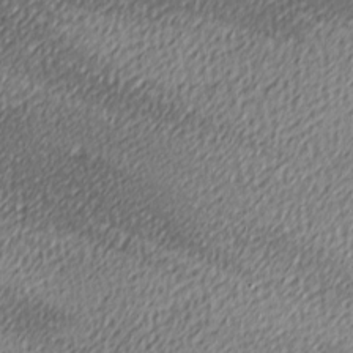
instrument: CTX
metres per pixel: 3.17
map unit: lAa
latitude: -10.5574
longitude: -125.8772
